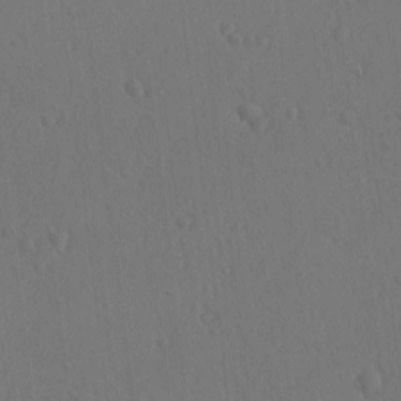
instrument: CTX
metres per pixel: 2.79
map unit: lAvf
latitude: -8.9353
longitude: -120.8191
